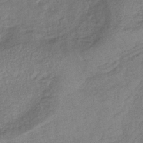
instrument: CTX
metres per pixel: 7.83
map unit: lHb
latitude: -40.3873
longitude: 70.9920
